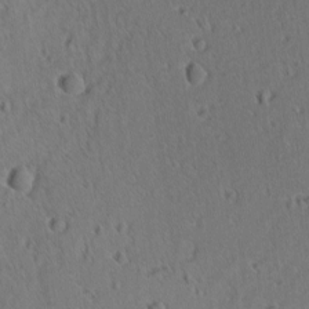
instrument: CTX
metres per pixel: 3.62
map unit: lAvf
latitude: -9.8233
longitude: -120.2145
